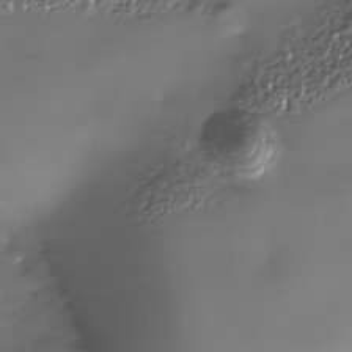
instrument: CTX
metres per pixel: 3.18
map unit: Nhe
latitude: -34.4629
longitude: -88.8191
